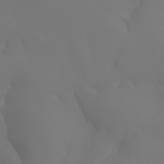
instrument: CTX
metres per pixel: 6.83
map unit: Nhu
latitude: -6.9730
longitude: -84.2145
